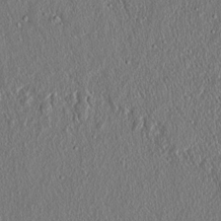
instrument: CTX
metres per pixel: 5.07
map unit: lAvf
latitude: 7.3482
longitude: 167.5210
